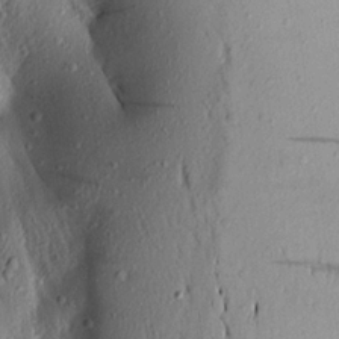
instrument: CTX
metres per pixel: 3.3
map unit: Aa
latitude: 18.7246
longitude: -148.7246
